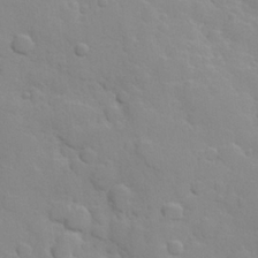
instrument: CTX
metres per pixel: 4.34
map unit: Hve
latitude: 24.1388
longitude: 148.5763
